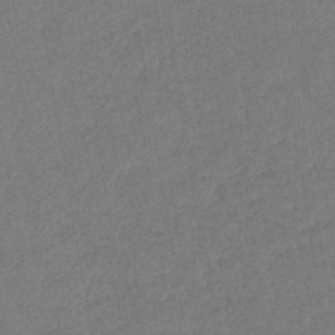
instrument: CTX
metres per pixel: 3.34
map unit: eHb
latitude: -41.3132
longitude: 79.5399
